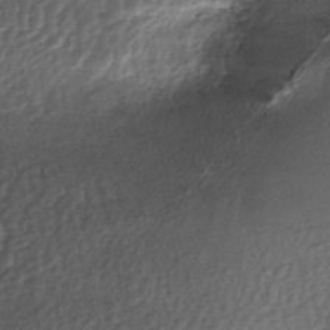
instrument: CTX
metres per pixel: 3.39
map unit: Nhe
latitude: -47.6533
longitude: -171.6694
